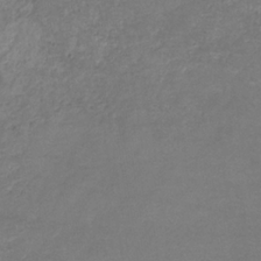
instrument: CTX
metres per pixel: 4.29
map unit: eHb
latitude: -32.9164
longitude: 71.3510
